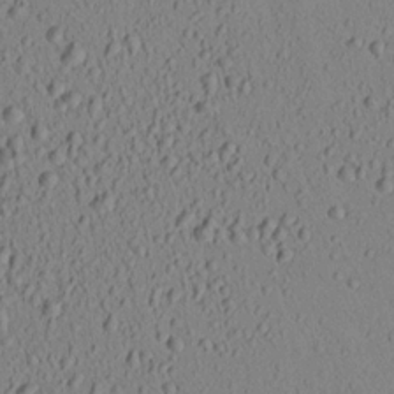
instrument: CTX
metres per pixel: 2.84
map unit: lHvf
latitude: 13.8961
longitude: 177.6533
